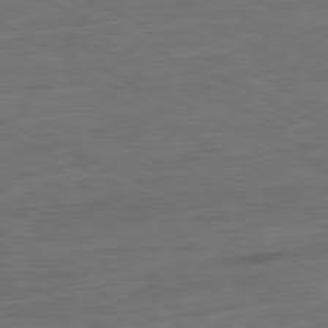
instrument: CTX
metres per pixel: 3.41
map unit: Ap
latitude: -81.5588
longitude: -75.5371
